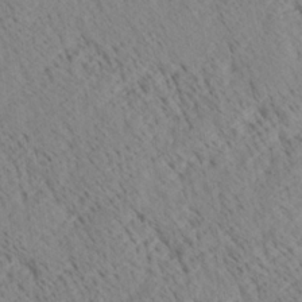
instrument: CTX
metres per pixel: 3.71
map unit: Ave
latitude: 20.8758
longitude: -140.3089
